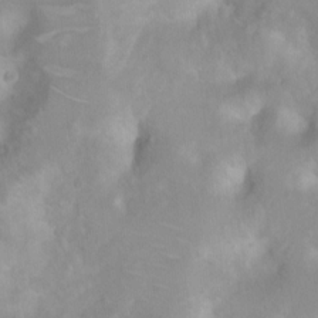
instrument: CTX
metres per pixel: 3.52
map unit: Nhu
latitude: 3.0836
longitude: -24.6868
